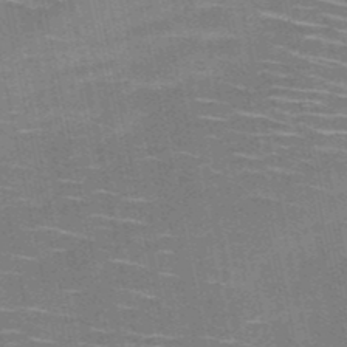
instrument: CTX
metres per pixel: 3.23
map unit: HNb
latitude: -51.1998
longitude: -44.2522
